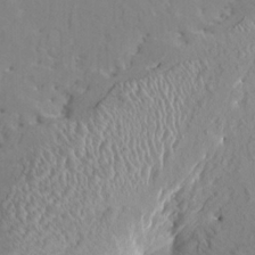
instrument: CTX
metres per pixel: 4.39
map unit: HNhu
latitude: 7.2726
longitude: -2.2144
